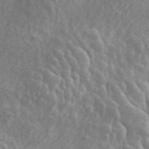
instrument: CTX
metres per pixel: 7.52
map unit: ANa
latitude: 45.6883
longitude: 28.7841
